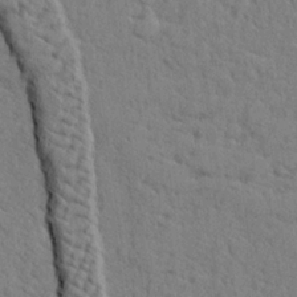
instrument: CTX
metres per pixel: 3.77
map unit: lHvf
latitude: 25.2914
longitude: 143.3887
